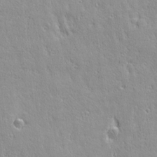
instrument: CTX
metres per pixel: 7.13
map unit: Ave
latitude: 22.1767
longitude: -135.9150
